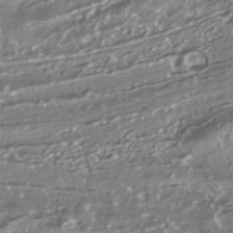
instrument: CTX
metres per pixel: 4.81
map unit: ANa
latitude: -38.4629
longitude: 97.5966
